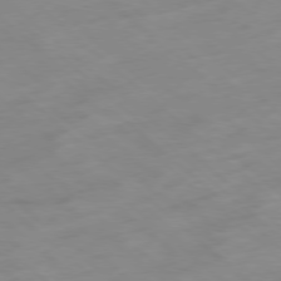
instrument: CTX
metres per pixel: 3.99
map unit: Hpe
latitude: -78.5762
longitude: -18.0633
